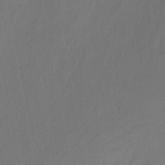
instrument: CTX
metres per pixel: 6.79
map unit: Nhu
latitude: -15.2565
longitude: -57.4237
